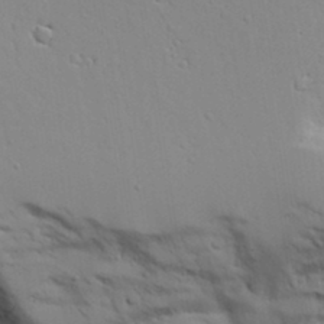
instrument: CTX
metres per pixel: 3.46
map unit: Aa
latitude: 19.2348
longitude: -125.8016
